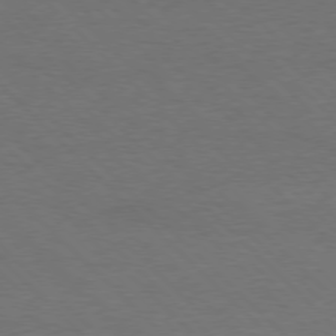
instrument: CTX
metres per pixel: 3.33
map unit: Ap
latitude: -78.2739
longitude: -87.1592
